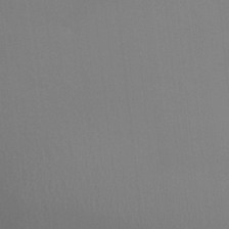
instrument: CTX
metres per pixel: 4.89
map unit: HNhu
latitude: 6.6490
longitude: -4.4223
